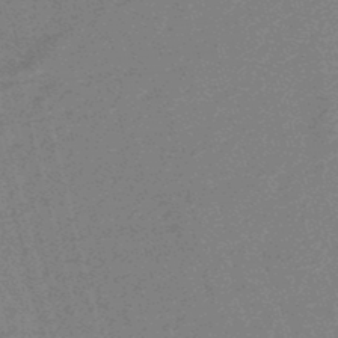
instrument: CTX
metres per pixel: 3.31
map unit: eHb
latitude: -48.4629
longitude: 86.8786
